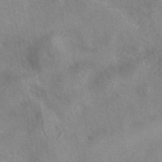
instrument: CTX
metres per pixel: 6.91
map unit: eAb
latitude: 40.5923
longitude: 108.0472
